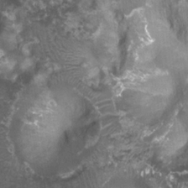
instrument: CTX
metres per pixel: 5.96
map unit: Htu
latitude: 3.3859
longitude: -19.8772
